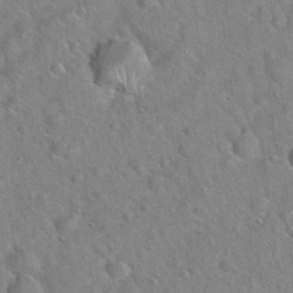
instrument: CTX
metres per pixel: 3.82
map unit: Hto
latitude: 20.1767
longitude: -53.3293
